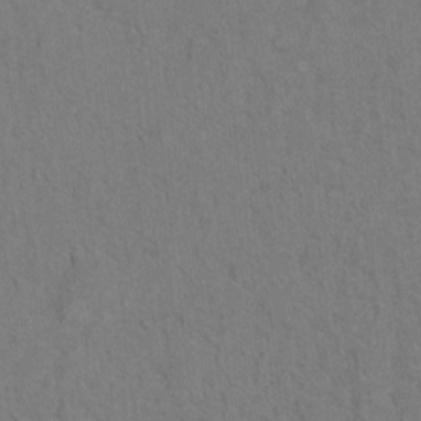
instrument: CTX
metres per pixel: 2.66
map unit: Hto
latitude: 7.5560
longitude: -37.4049
